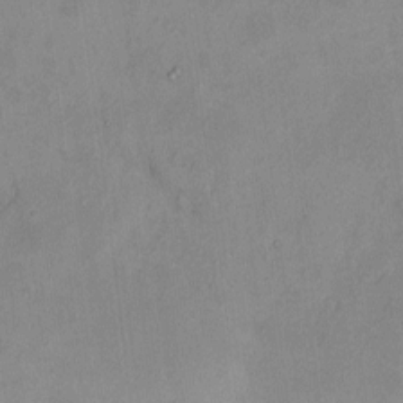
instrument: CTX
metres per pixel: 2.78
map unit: HNhu
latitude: 3.0647
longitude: 9.3698
